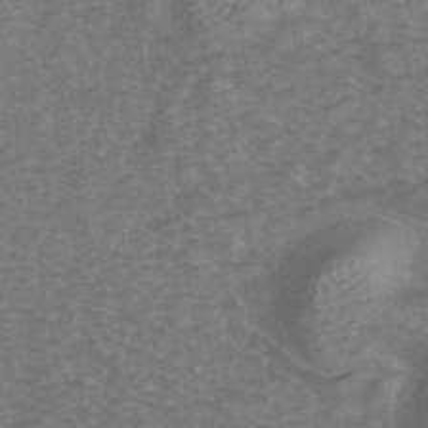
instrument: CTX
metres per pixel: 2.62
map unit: ANa
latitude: 42.9136
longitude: 16.7652
